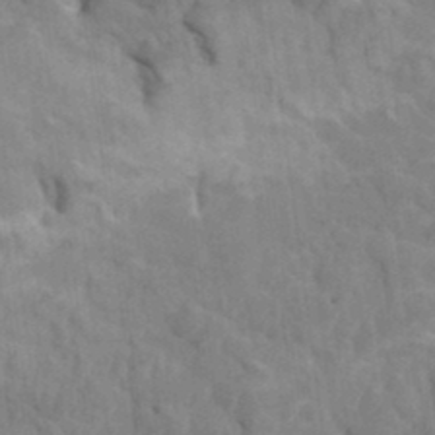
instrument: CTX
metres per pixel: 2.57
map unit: HNhu
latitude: 4.5168
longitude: -2.7624
